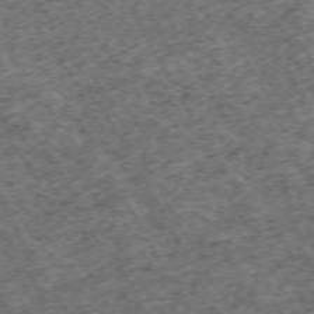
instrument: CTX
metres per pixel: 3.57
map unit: Hpe
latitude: -70.6330
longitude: 17.0676
